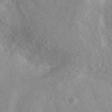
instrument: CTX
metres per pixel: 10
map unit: ANa
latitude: 42.8380
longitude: 25.3698
